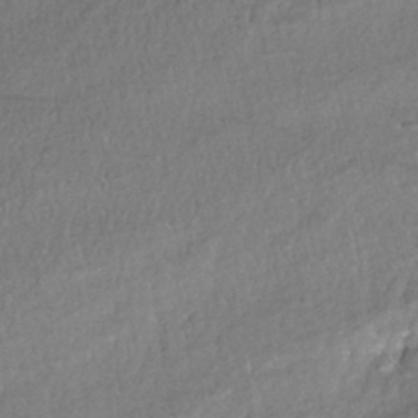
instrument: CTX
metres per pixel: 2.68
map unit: ANa
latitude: -42.8974
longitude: 107.5966
